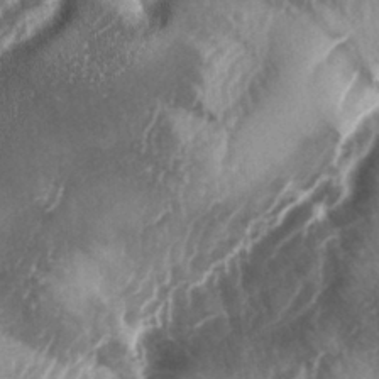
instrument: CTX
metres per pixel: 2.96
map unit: lAa
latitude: -5.3887
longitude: -126.9703
